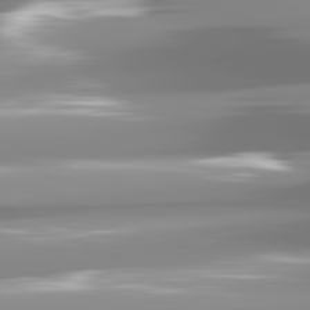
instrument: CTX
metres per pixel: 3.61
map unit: lApd
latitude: 81.8016
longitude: -138.9136
